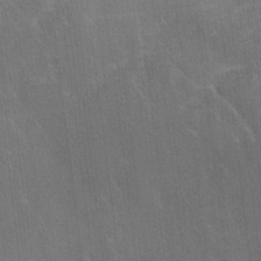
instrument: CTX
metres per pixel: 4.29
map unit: Ave
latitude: 11.9339
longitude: -106.3278
